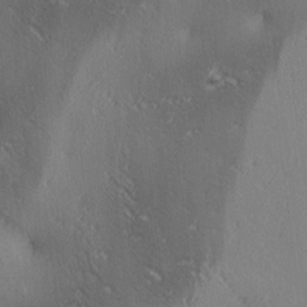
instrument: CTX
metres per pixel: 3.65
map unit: lAa
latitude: 4.1956
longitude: -117.0836
